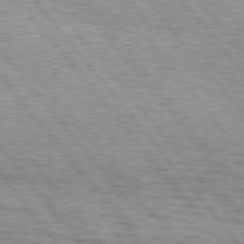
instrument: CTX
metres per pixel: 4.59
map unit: lApd
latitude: 75.4615
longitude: -82.0633
